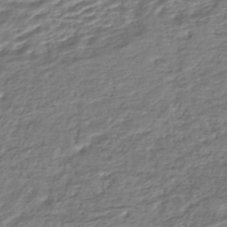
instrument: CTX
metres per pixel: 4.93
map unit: HNhu
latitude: -44.1417
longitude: 102.7841
